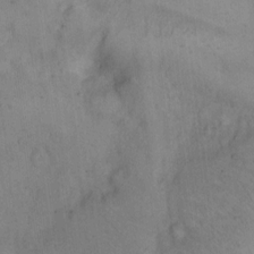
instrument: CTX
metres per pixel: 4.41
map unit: Hto
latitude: 12.0822
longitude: -56.5356
